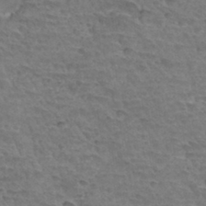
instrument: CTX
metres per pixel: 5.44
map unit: Hto
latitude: 34.2333
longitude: -45.1592
